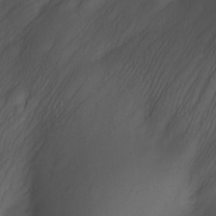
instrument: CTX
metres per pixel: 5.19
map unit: Nve
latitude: -23.3510
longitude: -138.2145
